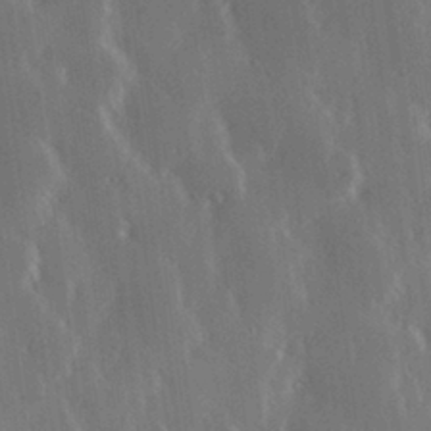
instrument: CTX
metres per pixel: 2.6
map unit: Hve
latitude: 28.0444
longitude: 149.3321
